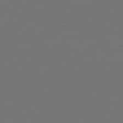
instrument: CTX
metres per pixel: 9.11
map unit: Hpe
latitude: -81.7856
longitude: 6.6140
